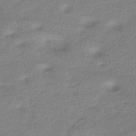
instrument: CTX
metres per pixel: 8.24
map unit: HNhu
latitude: -42.3495
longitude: 90.2740
